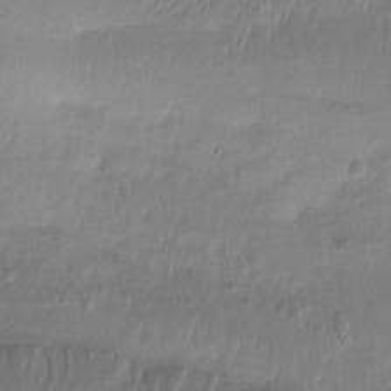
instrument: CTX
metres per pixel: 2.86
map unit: Ht
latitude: -16.4629
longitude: -46.1200
